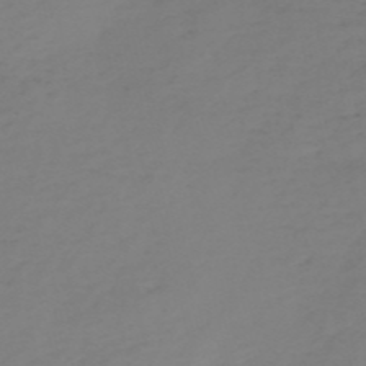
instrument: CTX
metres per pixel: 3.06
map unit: eHh
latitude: -55.0298
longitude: -91.7828
